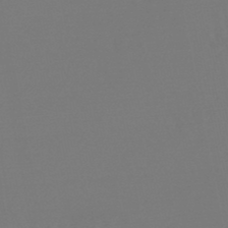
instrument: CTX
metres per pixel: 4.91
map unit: lHb
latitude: -47.1431
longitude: 76.1039
